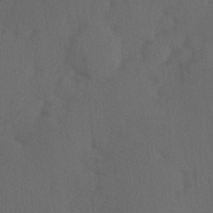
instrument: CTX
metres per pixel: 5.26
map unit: Hve
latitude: 12.8758
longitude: -90.1767
